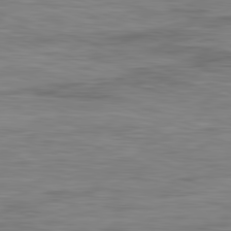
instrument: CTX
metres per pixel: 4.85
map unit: Ap
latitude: -82.1606
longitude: -79.4427
